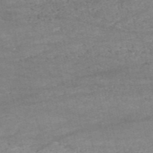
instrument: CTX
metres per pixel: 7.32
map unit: HNb
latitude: -52.9919
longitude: -38.6301
